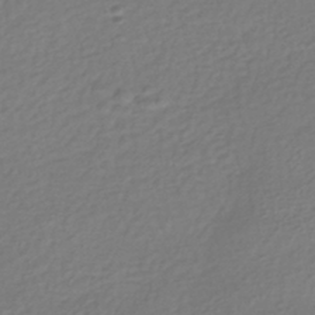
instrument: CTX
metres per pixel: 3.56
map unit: HNhu
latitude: -43.0675
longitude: 97.8045
